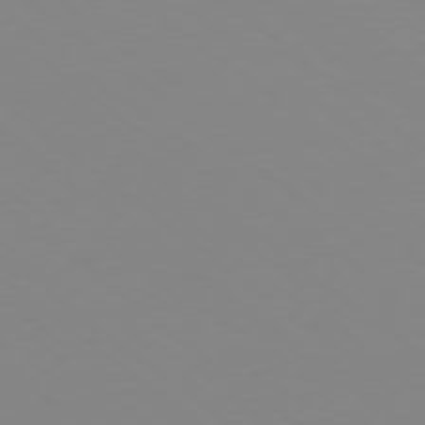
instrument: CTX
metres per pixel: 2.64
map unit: Ap
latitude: -78.1794
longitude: -66.0822
